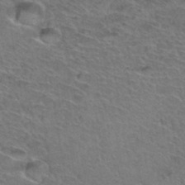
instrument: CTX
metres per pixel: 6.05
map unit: Hto
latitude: 36.6869
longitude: -46.0633
